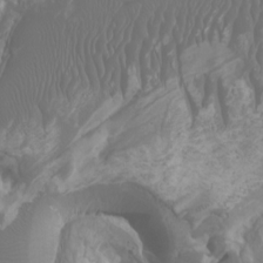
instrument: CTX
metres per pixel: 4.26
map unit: Htu
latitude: -6.6329
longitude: -75.7072
